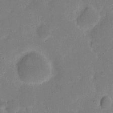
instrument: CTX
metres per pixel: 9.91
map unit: eHh
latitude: 6.5735
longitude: -66.8946
